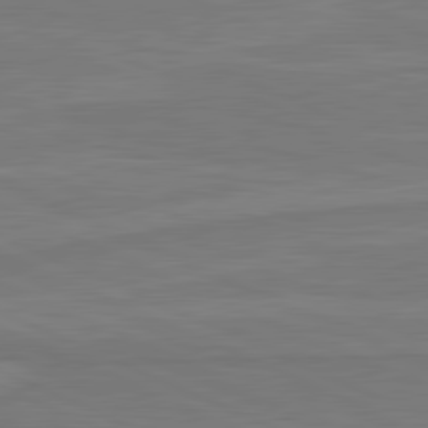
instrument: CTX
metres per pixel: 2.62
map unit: lApd
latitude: 81.5182
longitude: 169.2942
